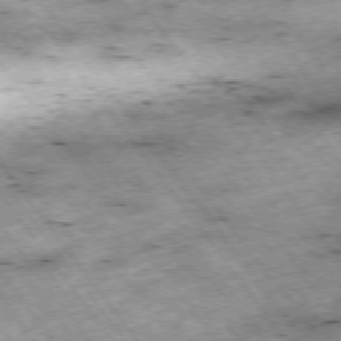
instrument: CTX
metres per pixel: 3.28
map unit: Hpe
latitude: -75.1243
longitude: 4.1039
